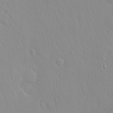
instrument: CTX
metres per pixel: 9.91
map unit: Hto
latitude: 17.5182
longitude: -57.7827
